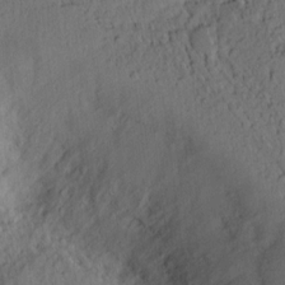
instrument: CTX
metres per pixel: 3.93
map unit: Ht
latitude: 7.4615
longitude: -76.1389
